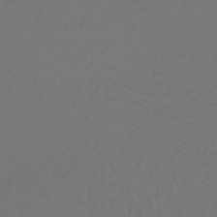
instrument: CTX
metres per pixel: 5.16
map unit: lHb
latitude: -45.8422
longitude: 67.8611
